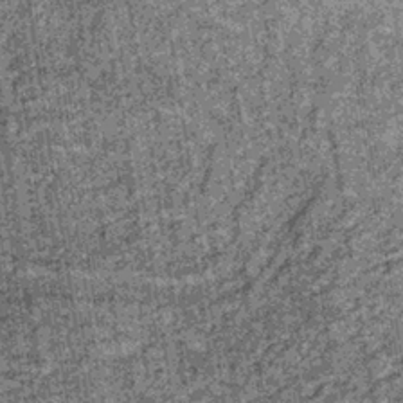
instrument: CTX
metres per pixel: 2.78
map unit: lHb
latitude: -36.3873
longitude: 67.1620
